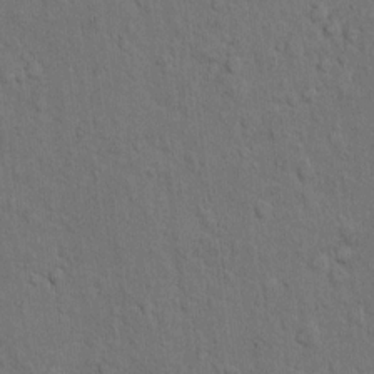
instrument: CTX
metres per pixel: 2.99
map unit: Hto
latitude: 10.3467
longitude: -61.1970
